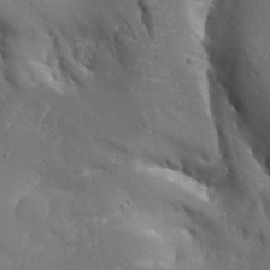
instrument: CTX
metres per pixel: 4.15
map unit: Aa
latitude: 27.7828
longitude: -129.3859
